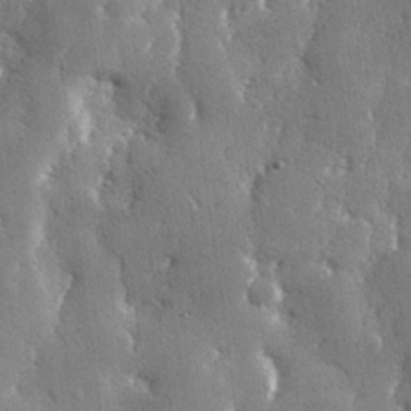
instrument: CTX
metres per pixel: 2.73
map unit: lHvf
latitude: 31.6883
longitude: -92.1011
